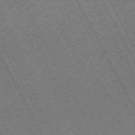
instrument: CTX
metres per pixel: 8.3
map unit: Hpe
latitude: -71.6155
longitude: 10.7274
